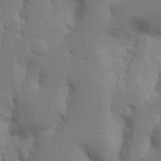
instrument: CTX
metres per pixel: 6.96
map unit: Nhu
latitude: 17.9150
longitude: -75.0270
